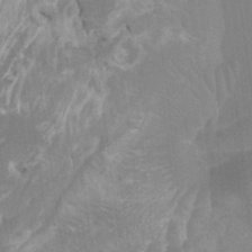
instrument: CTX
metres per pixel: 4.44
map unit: Ht
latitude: -3.3509
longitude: -27.4804
